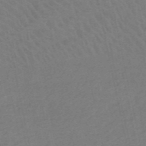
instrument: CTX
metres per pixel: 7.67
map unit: HNb
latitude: -52.7841
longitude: -51.2914
